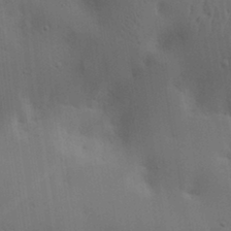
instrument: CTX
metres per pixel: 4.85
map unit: lAa
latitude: 19.8394
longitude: -138.7624
